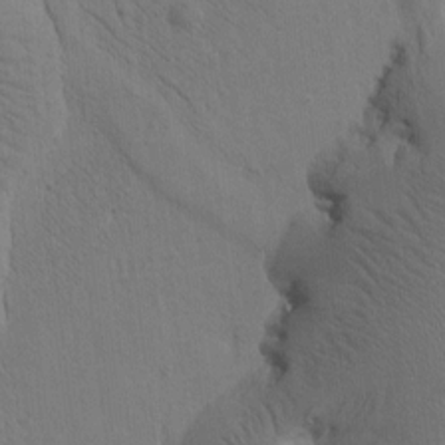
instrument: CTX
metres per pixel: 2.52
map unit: Htu
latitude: -1.0298
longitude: 172.2550
